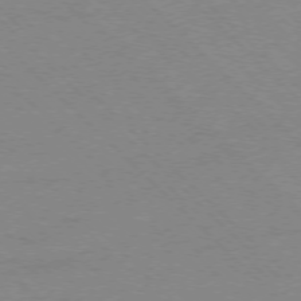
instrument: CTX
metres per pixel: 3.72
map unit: Ap
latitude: -76.8975
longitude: -84.9703
